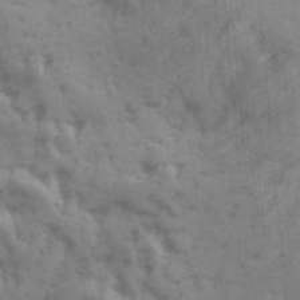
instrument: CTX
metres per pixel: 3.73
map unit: Ave
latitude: 18.9891
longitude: -131.8962
